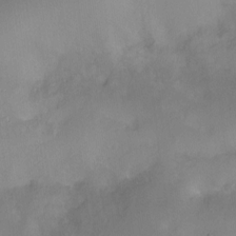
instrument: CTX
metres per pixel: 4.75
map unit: Hto
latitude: -11.7856
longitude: -38.3656
